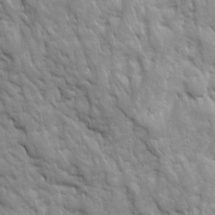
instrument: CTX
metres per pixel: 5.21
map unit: Ave
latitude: 16.1578
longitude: -132.2523
